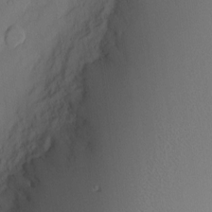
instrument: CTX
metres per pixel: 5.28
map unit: Nve
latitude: -9.5966
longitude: 172.9919
